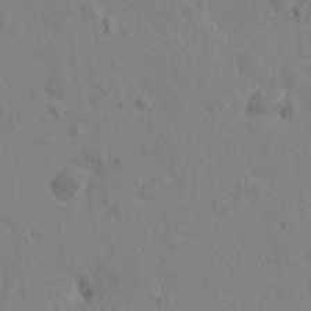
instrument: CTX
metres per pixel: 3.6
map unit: Htu
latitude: -0.0661
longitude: -175.6694
